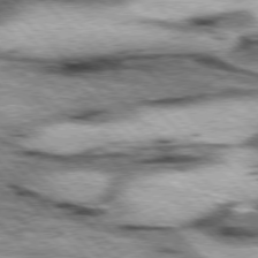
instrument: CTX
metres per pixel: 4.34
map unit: lApd
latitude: 76.7435
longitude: -50.9135
